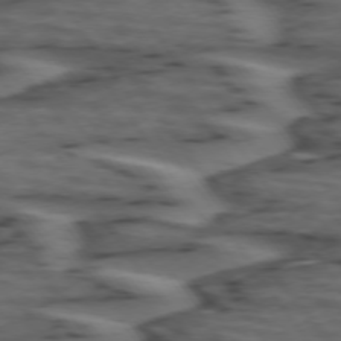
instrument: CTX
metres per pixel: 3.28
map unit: lApd
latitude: 74.1578
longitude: -71.8016
